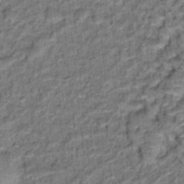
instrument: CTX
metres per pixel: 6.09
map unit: Hto
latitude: 15.5372
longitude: -36.0822
